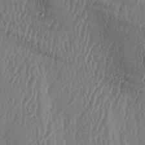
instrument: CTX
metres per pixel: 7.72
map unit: lAa
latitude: -6.6896
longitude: -130.0444
